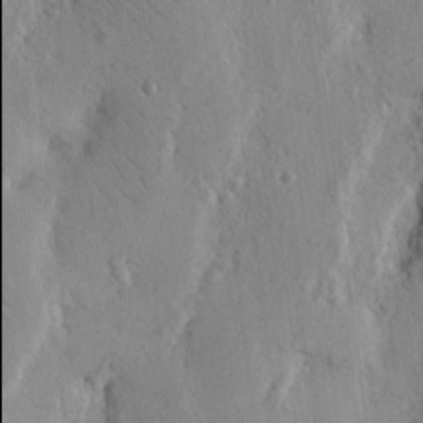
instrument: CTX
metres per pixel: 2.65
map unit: Nhu
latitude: 15.4049
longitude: -77.9906
